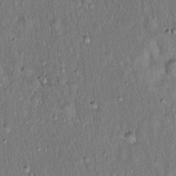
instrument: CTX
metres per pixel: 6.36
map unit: Hto
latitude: 15.9906
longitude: -58.9514
